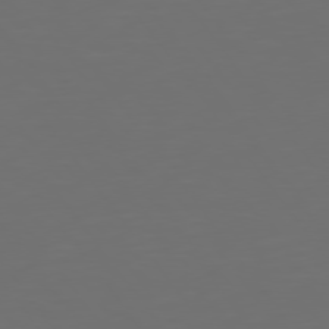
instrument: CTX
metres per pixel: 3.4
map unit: Hpe
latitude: 74.8191
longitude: -124.8380
